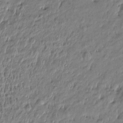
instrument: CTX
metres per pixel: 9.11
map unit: Htu
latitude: -5.3131
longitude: 177.1053
